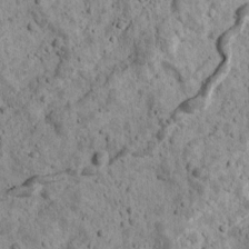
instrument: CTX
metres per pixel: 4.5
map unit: Ave
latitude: 17.7072
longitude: -134.3467
